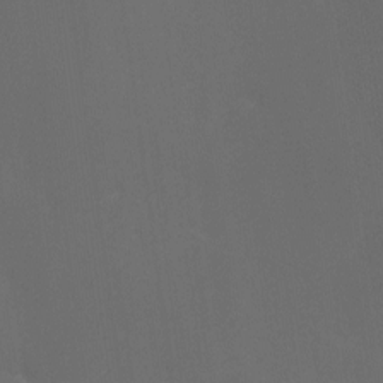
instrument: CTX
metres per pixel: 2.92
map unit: Ave
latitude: 1.9717
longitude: -112.6301
